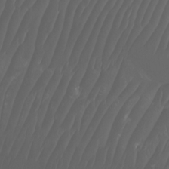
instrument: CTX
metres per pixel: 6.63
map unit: Htu
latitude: -7.0675
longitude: -70.8002
